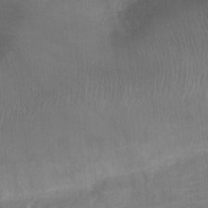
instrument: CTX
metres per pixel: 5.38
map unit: Ht
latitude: -6.1605
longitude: -25.6316
